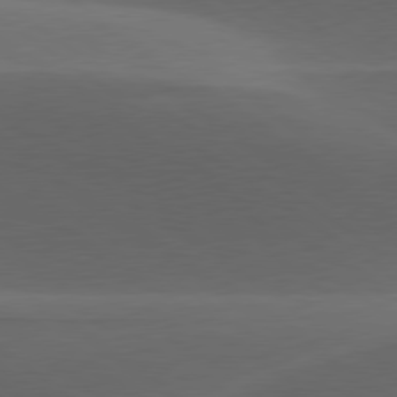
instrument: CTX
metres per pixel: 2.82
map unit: lApd
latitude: 79.2726
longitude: -49.6883
